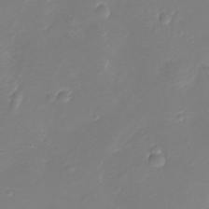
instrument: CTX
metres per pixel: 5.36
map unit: Ht
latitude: -11.3132
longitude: -23.3859
